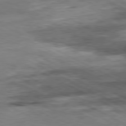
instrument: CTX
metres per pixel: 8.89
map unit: Ap
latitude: -81.2754
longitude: -89.3104
